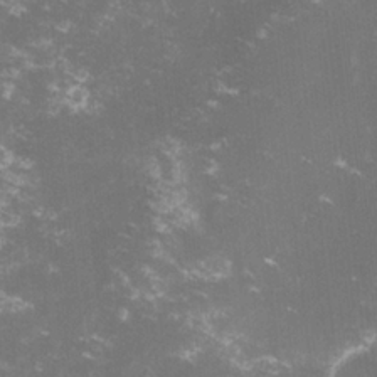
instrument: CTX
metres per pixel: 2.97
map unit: lHvf
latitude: -14.7275
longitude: -100.8002
